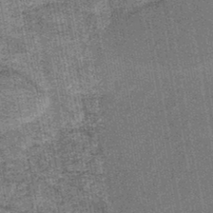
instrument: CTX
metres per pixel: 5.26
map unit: HNb
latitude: -45.0486
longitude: 53.5777
